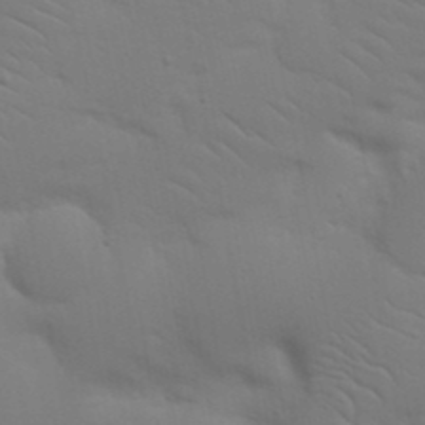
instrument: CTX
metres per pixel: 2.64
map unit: Nhu
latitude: 23.6127
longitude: -73.3293
